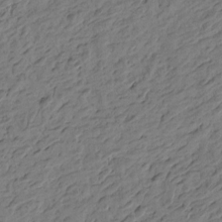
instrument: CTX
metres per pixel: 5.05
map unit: Htu
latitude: -3.8044
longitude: -176.4601
